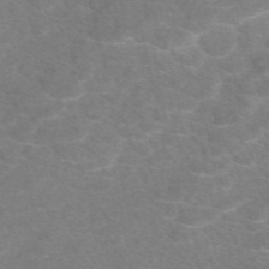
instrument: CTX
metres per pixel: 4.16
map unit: eAb
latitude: 48.5168
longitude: 118.8597
